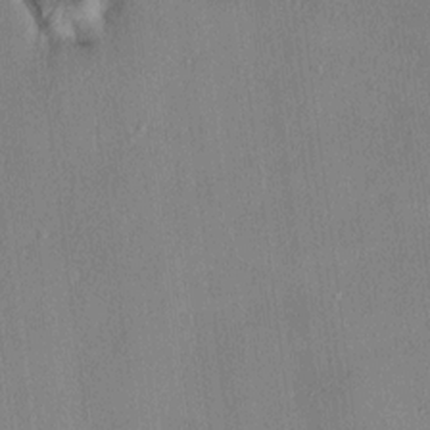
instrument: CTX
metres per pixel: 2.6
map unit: HNhu
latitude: 3.3292
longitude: 8.3306
